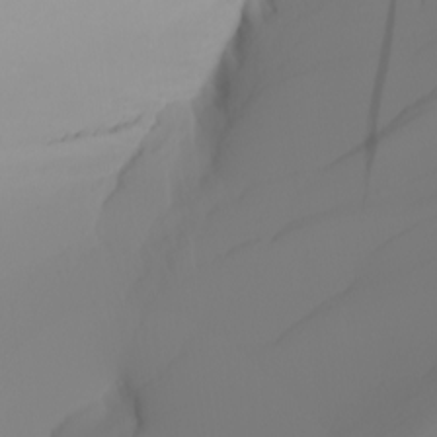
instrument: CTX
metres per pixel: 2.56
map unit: Nhu
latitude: -5.5966
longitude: -96.1578
